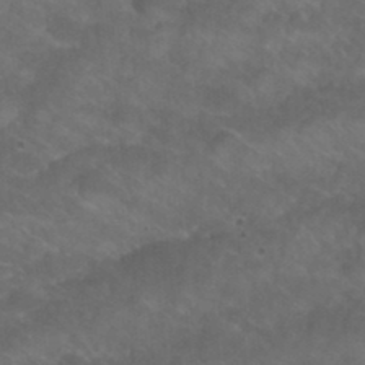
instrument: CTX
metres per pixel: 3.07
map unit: Nhu
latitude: 27.0648
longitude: -55.0269
